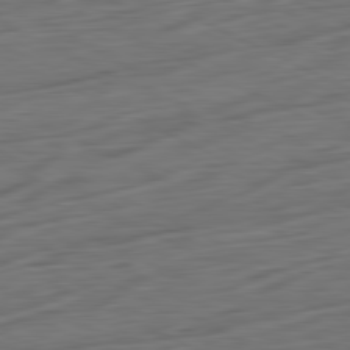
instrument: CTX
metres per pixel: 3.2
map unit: Ap
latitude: -81.9556
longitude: -77.1781
